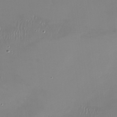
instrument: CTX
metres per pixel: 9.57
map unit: Nhu
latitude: -27.0108
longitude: -61.0458
